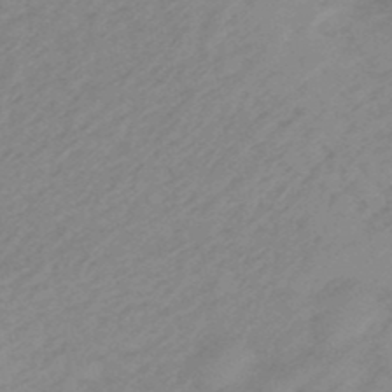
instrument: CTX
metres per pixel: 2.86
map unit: eHb
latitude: -44.8408
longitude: 89.4454
